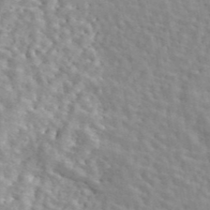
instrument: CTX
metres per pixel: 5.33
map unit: eAb
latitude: 44.2333
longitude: 112.7652
